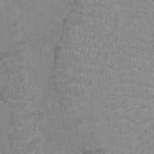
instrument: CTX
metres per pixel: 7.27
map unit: Ht
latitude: -2.5573
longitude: -17.2159
